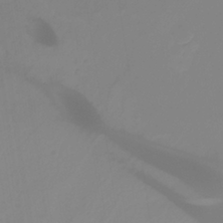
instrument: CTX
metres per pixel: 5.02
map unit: Ht
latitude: -14.2740
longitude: -53.3104
